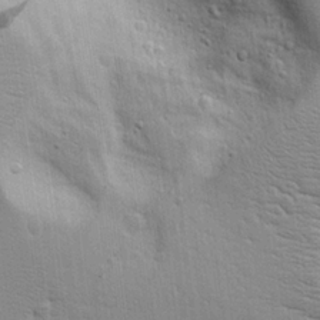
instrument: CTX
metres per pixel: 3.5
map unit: Aa
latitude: 17.2726
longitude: -125.1214
